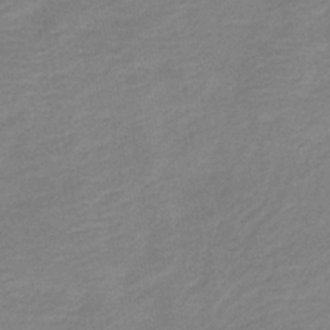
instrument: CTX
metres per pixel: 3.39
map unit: HNb
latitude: -41.5210
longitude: 51.0108
